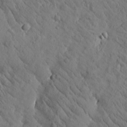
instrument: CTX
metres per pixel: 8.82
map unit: Htu
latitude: -0.3873
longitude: 175.1998
